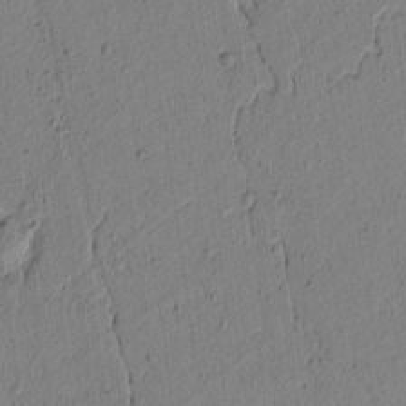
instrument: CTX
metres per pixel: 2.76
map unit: lAvf
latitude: 5.5938
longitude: 165.2187
